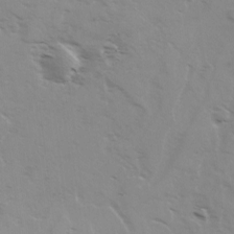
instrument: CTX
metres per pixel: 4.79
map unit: Ave
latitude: 0.4979
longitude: -112.8947
